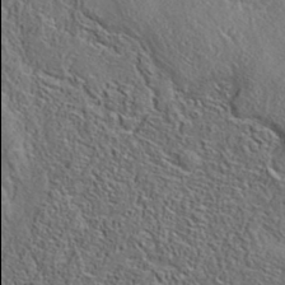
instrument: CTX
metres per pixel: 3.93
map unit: eAb
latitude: 35.9150
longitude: 110.0094
